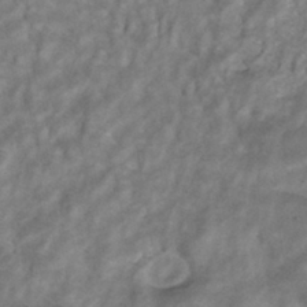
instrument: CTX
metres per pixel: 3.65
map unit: ANa
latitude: -41.5399
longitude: 105.1998
